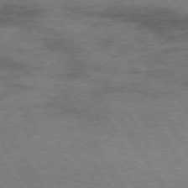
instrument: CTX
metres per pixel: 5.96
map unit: Hpe
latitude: 74.3656
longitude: -142.1767
